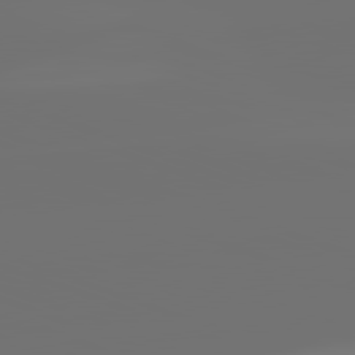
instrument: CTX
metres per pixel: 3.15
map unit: lApd
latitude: 82.1577
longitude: -154.8002
